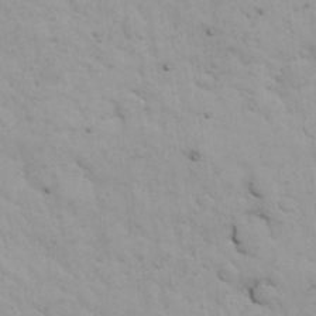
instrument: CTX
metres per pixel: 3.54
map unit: Nhu
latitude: 27.9528
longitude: -72.1956
